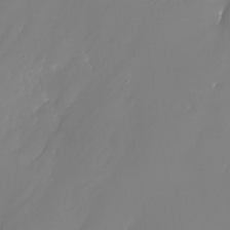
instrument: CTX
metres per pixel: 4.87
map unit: Nhu
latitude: -24.9919
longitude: -71.3293
